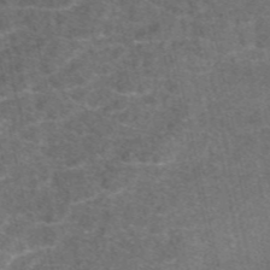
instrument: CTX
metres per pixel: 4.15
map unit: eAb
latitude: 47.8395
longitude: 104.6707
